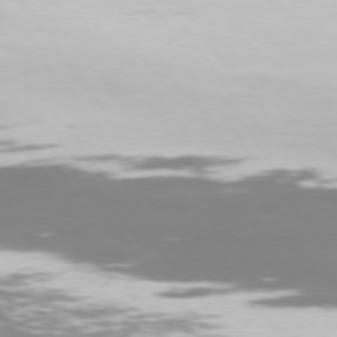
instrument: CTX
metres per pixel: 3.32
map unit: Hpe
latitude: 74.0444
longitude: -123.7827
